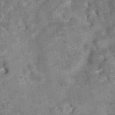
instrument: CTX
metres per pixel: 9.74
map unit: eAb
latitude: 35.4048
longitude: 115.9745
